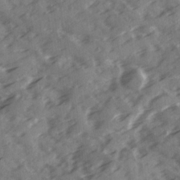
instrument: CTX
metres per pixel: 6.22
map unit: Ave
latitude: 19.0458
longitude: -130.9892
